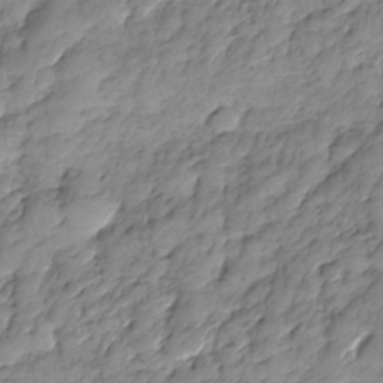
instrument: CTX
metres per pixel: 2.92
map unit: Nhe
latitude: -37.2753
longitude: -147.9906
